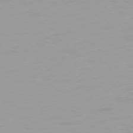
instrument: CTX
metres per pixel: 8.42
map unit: Ap
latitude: -77.1809
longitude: -73.3671
